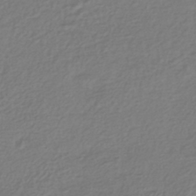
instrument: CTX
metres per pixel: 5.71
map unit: HNhu
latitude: -43.2942
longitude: 97.8423
